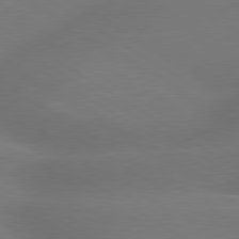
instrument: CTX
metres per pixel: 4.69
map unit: lApd
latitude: 79.6127
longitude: -144.1578
